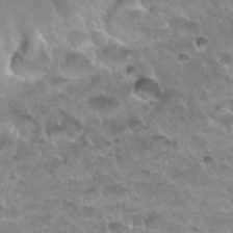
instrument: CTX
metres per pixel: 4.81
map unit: Hto
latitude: 31.6127
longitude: -40.6301
